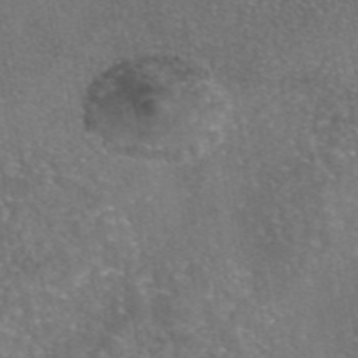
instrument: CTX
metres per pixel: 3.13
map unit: eAb
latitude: 45.8772
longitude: 106.8975
